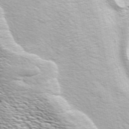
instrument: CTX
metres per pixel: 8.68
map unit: ANa
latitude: 48.8380
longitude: -75.3482
